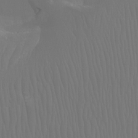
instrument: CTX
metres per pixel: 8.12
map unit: Ht
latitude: -7.5966
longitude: -31.4427
